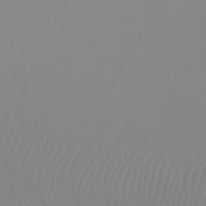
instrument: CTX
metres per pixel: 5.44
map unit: Ht
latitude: -8.2172
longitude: -33.1592
